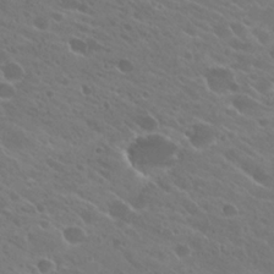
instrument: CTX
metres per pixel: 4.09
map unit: Hto
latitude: 24.7057
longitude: -38.2145
